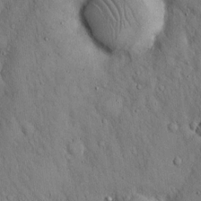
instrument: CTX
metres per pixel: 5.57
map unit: Hto
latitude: 15.8773
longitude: -58.4412
